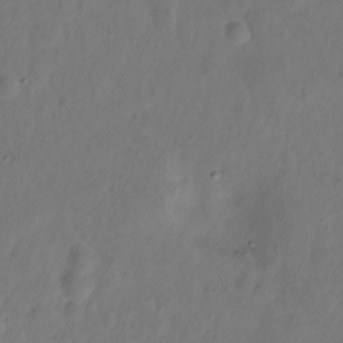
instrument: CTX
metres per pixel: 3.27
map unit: Hto
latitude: -12.4062
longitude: -39.7261
